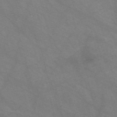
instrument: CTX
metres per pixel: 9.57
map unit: Nve
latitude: -58.5384
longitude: 58.6707
